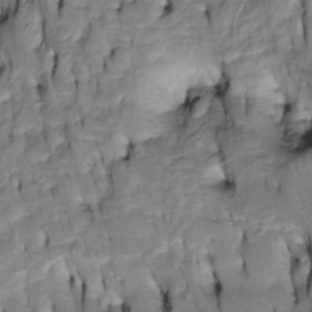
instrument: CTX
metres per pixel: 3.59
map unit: Htu
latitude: -4.9541
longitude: 150.7085
